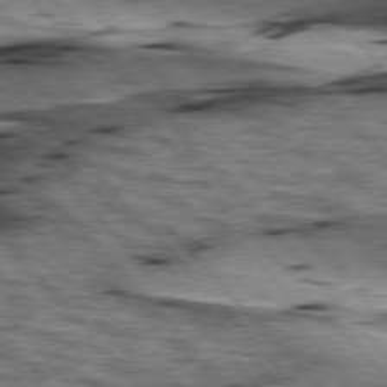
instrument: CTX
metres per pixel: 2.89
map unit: lApd
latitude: 76.5734
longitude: -71.8394
